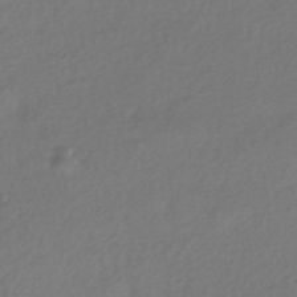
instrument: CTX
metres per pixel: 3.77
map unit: HNhu
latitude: -42.6518
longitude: 94.5384
